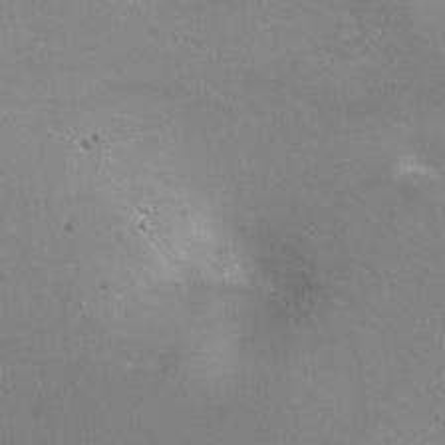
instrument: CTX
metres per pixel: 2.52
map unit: Ht
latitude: -14.5385
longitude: -40.7624
